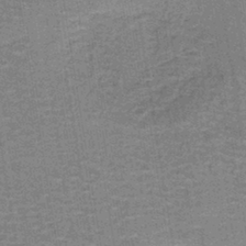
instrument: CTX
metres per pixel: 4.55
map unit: lHb
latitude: -40.4629
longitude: 56.5951
